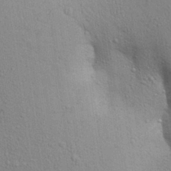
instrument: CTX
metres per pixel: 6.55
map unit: Aa
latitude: 29.2915
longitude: -147.3482
